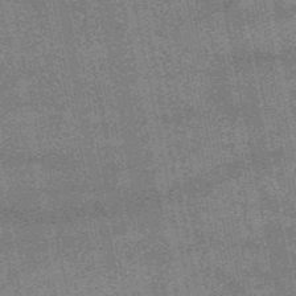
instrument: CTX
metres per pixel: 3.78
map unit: HNb
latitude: -52.0850
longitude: -42.4979
